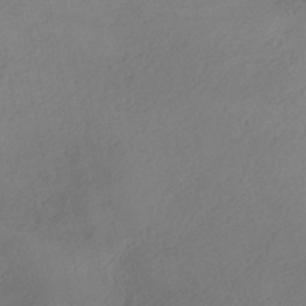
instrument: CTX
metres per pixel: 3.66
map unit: eHh
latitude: -42.5195
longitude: 122.5574
